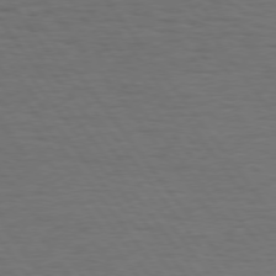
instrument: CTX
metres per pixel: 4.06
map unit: Hpe
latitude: 74.9136
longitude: -133.1592
